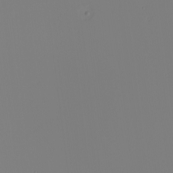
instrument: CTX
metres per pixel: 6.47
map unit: Nhu
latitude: -6.2361
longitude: -95.3293
